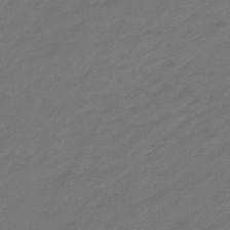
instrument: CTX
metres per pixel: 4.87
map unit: eHb
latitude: -47.7288
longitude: 85.7855
